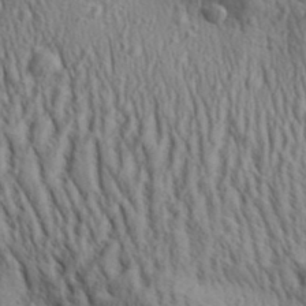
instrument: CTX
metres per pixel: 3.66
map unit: Aa
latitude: 29.9339
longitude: -139.0836
